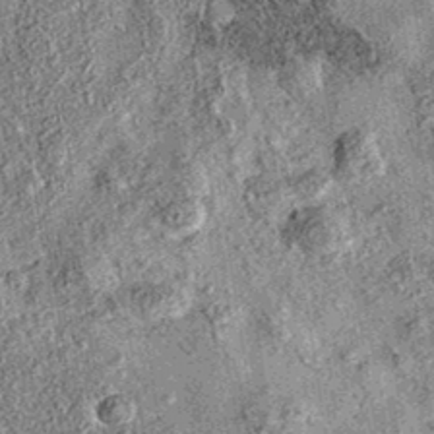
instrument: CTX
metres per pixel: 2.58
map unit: eAb
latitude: 36.2900
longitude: 108.5007
